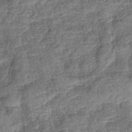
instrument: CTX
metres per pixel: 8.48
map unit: lHb
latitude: -42.6896
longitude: 79.4643
